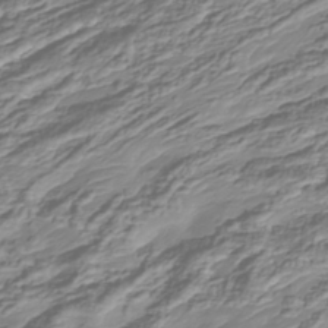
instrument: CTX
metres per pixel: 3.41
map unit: Nhu
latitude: -38.4062
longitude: -81.9528
